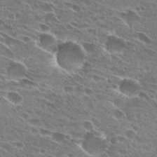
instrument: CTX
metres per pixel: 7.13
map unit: Hto
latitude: 27.1403
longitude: -43.8583
